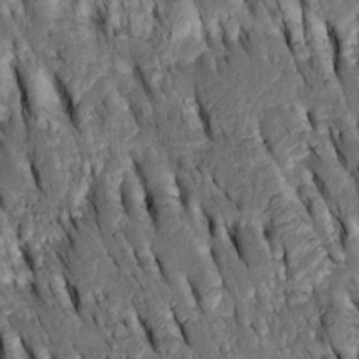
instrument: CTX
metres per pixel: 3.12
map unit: Htu
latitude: -2.8974
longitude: 150.8785
